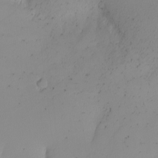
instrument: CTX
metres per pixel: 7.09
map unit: Nhu
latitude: -5.0297
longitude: -94.9136
